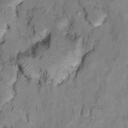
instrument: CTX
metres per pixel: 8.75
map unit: Ht
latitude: 11.2915
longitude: -33.7261
